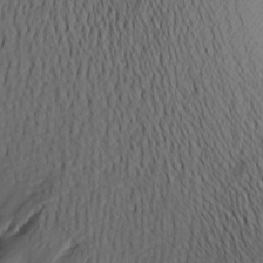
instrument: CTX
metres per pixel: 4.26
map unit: Aa
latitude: 20.6680
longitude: -146.2712
